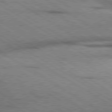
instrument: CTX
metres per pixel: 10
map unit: lApd
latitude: 79.6505
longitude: 167.5399
